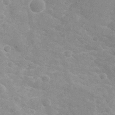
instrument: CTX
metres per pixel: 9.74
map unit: Nhu
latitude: -21.2942
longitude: -55.8394
